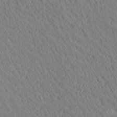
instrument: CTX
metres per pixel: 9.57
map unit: Ave
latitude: 21.4616
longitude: -139.7639
